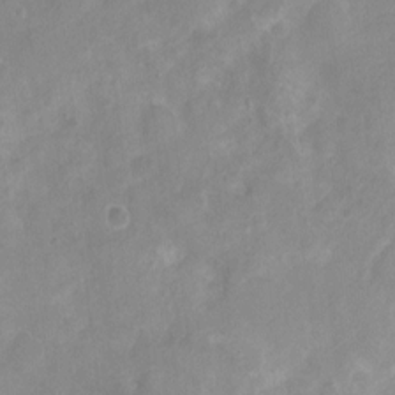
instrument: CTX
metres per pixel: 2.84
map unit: Nhu
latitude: 4.5546
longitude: -18.2900
